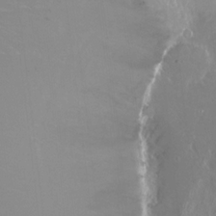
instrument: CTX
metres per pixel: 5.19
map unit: Ht
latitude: -15.5399
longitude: -41.5182
